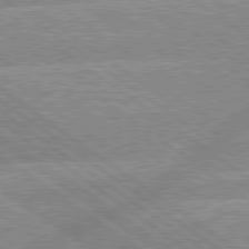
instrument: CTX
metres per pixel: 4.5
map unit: lApd
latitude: 79.2915
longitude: -157.1025
